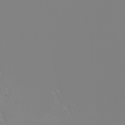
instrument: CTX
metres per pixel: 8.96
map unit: eHh
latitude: -6.1794
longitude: -85.4615
